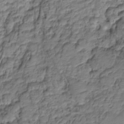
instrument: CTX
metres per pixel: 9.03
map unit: HNhu
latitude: -20.9163
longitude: 84.7085
